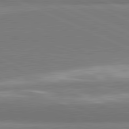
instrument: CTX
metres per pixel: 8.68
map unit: lApd
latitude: 81.8394
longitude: 161.9367
